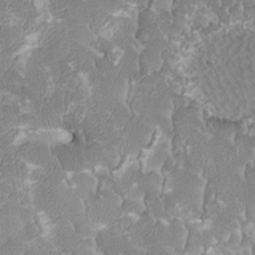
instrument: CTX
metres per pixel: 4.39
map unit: HNhu
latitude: -1.4077
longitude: -0.0444
